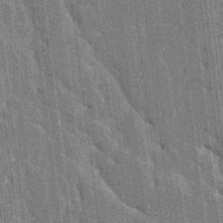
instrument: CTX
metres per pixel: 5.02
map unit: HNhu
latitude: 6.6113
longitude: -5.8394
